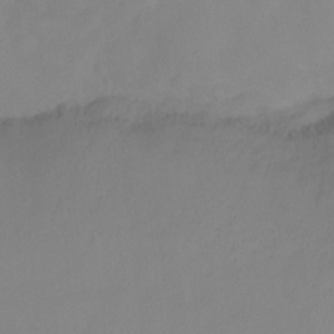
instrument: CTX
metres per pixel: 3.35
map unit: Ht
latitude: -0.1228
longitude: -35.2348
